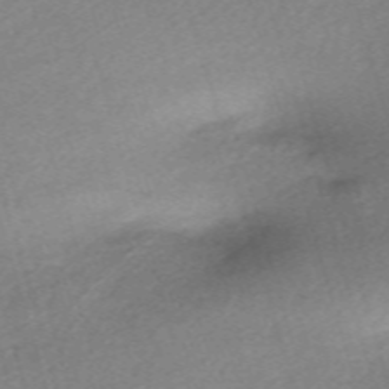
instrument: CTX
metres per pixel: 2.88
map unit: eHh
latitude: -61.9367
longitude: 53.3509
